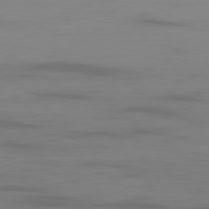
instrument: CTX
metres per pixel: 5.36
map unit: Ap
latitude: -80.1795
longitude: -93.5371
